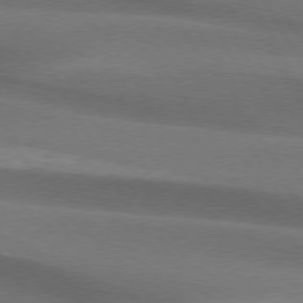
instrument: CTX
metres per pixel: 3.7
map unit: lApd
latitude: 74.3656
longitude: -65.4048
